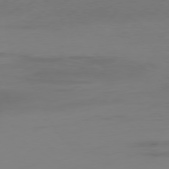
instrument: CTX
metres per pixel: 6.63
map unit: Ap
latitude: -79.0486
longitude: -94.6491
